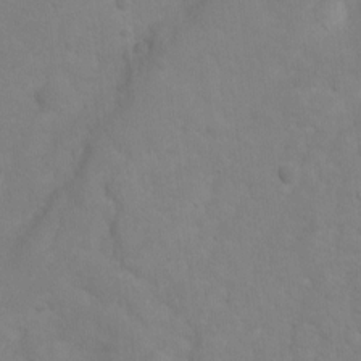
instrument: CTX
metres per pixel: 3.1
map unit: Hto
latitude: 2.8569
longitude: -35.4993
